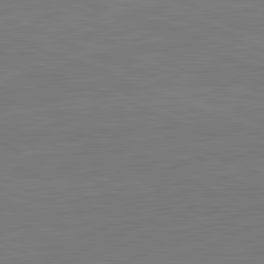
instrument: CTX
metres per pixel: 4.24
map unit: lApd
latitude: 82.1766
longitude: -156.2711
